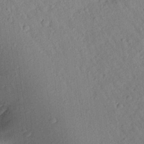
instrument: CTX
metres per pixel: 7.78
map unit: Aa
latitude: 23.0836
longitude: -147.4994
